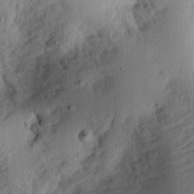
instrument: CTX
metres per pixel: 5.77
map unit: Ht
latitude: 11.2348
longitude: -74.3089
